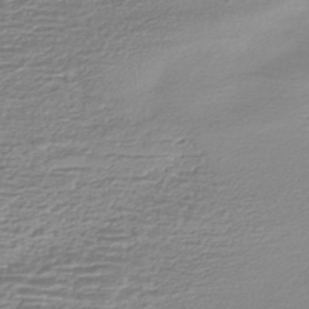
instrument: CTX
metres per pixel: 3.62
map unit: HNhu
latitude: -44.0283
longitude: 98.8786
